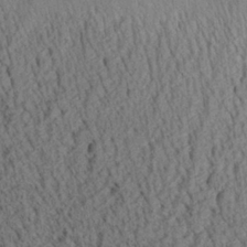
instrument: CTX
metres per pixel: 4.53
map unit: Aa
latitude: 26.0633
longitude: -134.8758
